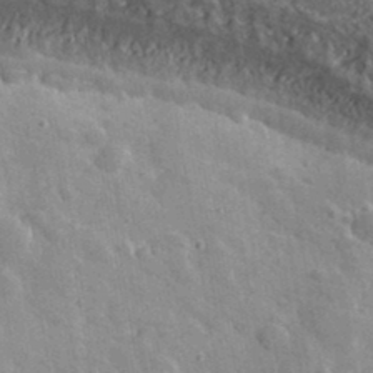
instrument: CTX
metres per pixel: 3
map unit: lHvf
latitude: 36.6302
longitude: -91.6127
